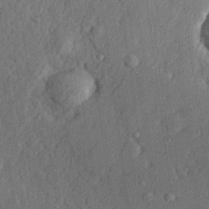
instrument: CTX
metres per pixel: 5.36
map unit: lHvf
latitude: 23.0836
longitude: 142.7085
